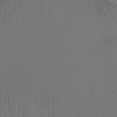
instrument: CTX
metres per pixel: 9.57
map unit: Htu
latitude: -14.5007
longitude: -45.9339
